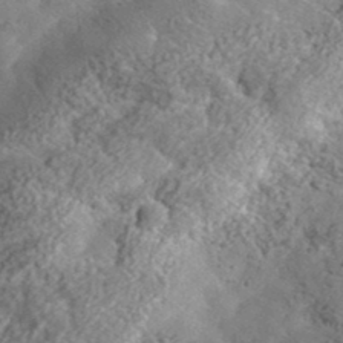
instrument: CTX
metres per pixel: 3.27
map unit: lHvf
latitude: 37.4805
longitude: -87.8205
